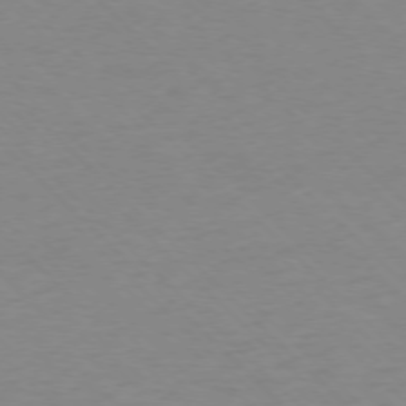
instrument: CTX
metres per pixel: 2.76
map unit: Ap
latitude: -76.3117
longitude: -78.0633
